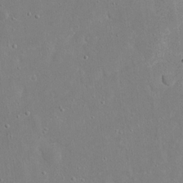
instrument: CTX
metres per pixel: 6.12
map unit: eHh
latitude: 17.4615
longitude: -70.8947
